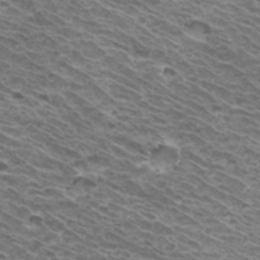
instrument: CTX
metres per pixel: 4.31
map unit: Hto
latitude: 33.1403
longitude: -40.4789
